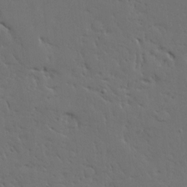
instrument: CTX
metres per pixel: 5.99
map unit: Ave
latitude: 15.9717
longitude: -139.5938
